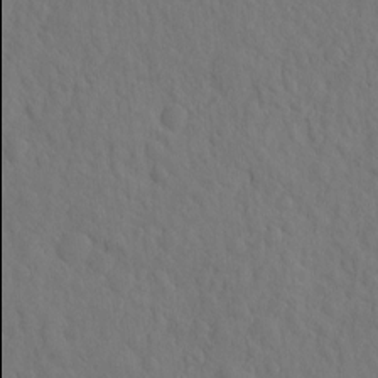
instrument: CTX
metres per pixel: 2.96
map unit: eHh
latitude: -2.4062
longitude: 18.0094
